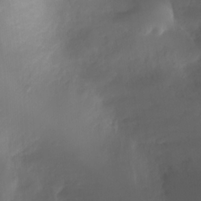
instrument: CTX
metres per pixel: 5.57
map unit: Ht
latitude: 1.7827
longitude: -21.7072
